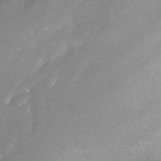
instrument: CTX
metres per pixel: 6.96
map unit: Nhu
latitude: -11.6722
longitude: -63.7639
